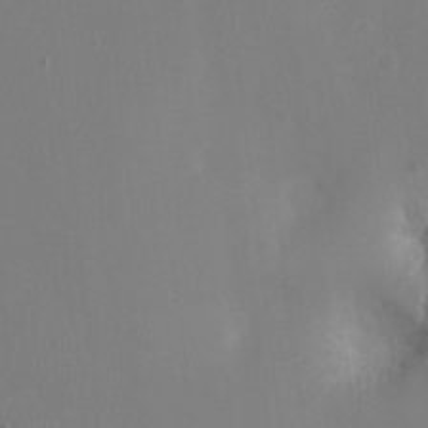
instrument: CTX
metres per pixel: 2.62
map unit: Ht
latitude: -1.5399
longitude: -16.1767
